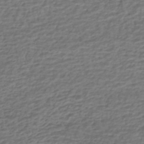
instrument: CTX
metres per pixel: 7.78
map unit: HNhu
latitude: -42.8219
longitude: 101.3131
